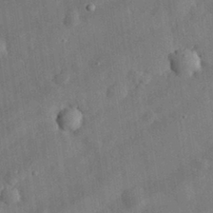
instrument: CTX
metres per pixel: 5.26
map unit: eHh
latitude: 30.1956
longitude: -77.4615
